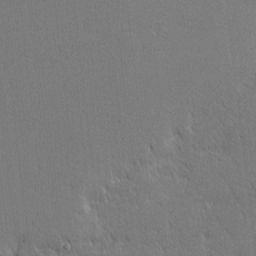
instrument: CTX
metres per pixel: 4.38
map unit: Nhu
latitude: 1.3670
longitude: -78.7435
